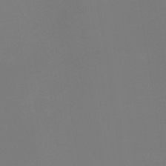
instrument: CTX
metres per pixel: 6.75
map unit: Ht
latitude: -14.2173
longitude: -53.5371
